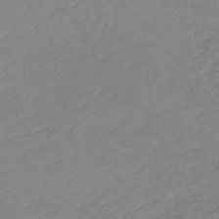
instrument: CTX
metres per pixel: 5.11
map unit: HNb
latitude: -53.0108
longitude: -37.0837
